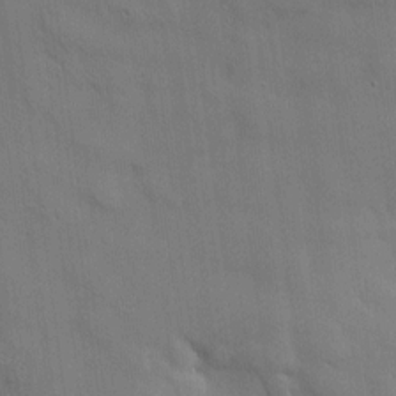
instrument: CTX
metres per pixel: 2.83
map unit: HNhu
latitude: 13.9528
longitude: 11.3132
